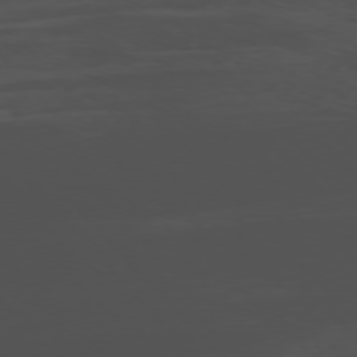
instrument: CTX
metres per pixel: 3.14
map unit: Ap
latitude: -76.5952
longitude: -65.8772
